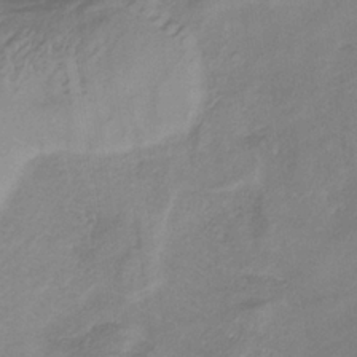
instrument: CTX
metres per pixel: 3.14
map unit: lHb
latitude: -35.7289
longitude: 72.7652
